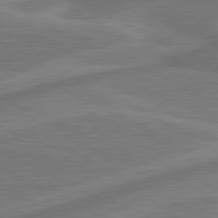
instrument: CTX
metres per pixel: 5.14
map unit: lApd
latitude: 81.2159
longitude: 172.8597
